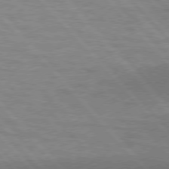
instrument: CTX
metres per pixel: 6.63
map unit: lApd
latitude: 76.4412
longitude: -62.5168
